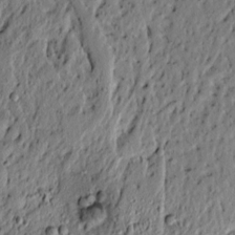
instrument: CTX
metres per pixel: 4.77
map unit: lAvf
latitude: 4.8947
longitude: 165.5588
